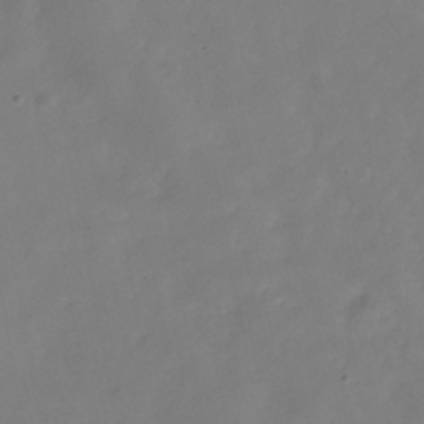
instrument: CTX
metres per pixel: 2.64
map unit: Hve
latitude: -32.0472
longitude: 94.1605
